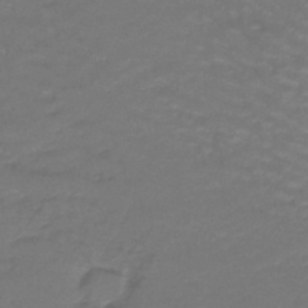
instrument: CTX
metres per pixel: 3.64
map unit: lHb
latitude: -42.3873
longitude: 58.3684
